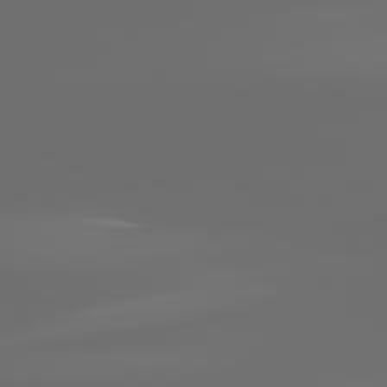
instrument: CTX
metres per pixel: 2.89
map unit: lApd
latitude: 82.1766
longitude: -152.0255
